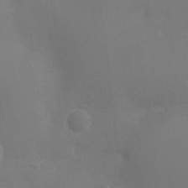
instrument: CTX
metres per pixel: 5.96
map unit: Ht
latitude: -4.1983
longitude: -26.0633
